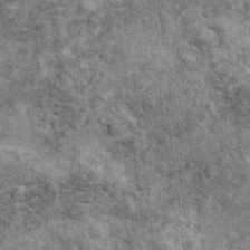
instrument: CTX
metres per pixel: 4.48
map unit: Ht
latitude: 10.8002
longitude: -38.4034
